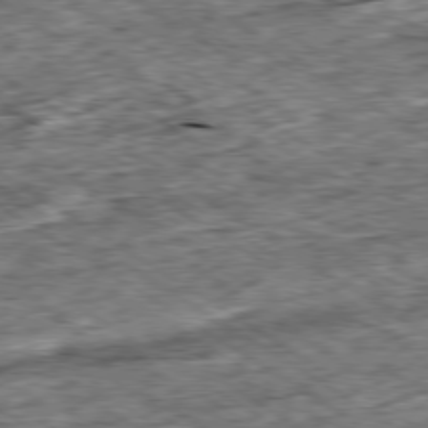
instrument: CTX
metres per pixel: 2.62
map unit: Ap
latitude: -79.5588
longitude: -84.7057
